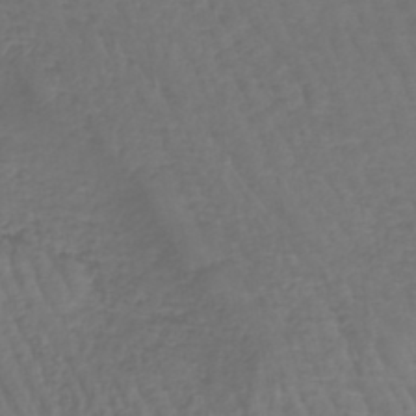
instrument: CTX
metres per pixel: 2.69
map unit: lHb
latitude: -43.0108
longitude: 66.1606
